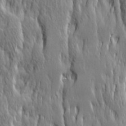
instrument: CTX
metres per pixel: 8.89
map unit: Ave
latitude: 14.8758
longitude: -135.7638
